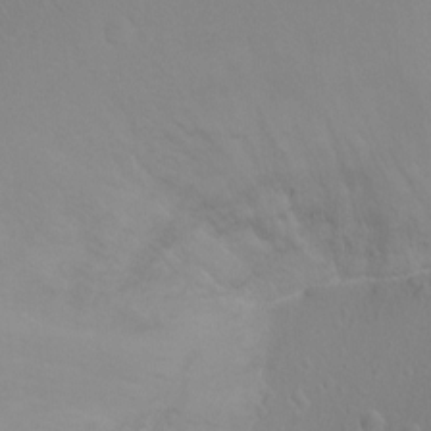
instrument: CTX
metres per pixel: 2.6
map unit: Ht
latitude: -2.2739
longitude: -27.0836
